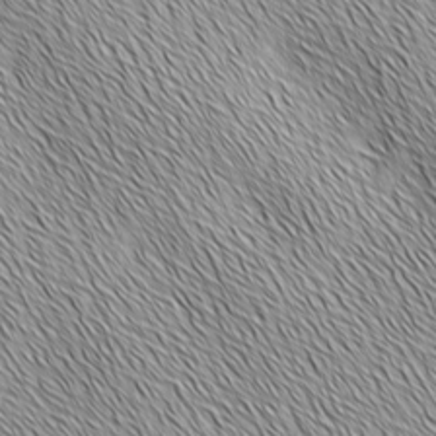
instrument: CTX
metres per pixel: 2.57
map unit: Ave
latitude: 2.1200
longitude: -114.4601
